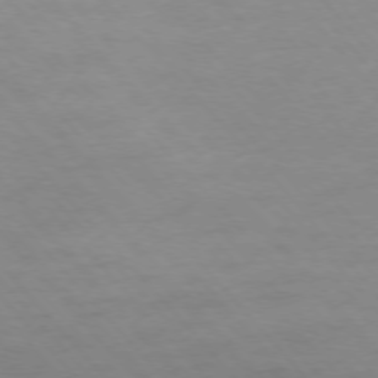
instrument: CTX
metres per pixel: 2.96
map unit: Ap
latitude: -76.1417
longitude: -88.8758
